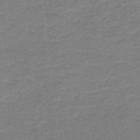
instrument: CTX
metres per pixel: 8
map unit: lHb
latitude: -41.5399
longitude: 54.1228
